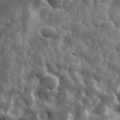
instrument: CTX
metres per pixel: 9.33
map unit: eHh
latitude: 33.5371
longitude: -69.8961
